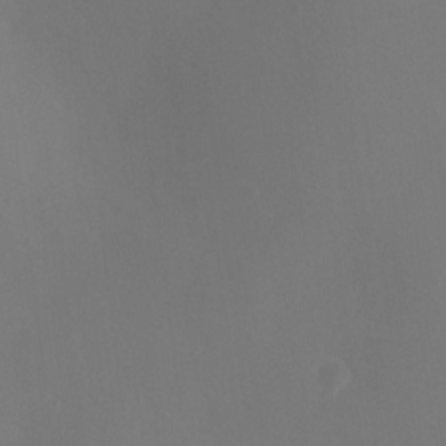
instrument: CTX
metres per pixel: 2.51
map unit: Ht
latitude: 1.1214
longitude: -20.6491
